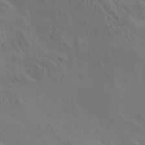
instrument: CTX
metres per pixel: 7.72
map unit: eHh
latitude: -0.9731
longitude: 15.1243
